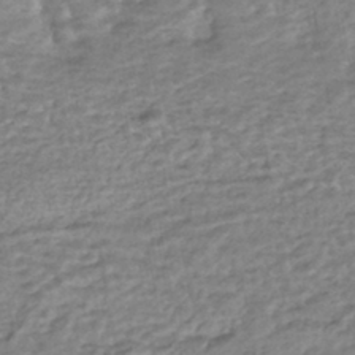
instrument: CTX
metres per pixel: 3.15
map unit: HNhu
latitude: -44.5763
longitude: 102.0472
